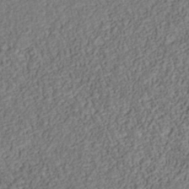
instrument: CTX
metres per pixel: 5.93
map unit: Nhu
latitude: -39.1998
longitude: -85.6505
